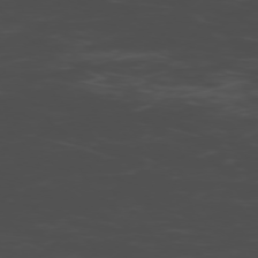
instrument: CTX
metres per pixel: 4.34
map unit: Ap
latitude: -76.6141
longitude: -66.7435
